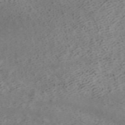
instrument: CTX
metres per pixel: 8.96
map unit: ANa
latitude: 42.5168
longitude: 18.3117
